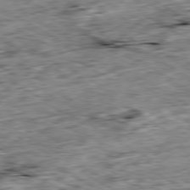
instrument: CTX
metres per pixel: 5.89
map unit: Ap
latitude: -80.1984
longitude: -89.6316
